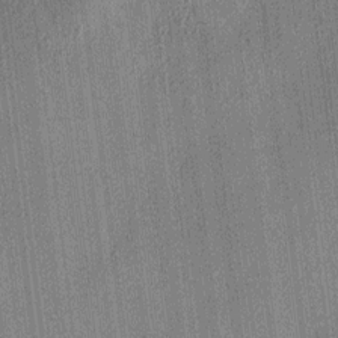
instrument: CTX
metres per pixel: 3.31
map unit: HNhu
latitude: 7.9150
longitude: 13.9745
